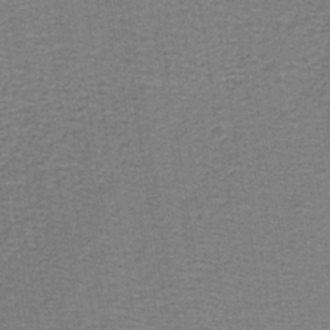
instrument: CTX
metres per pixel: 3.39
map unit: lHb
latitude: -40.6518
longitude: 55.3321
